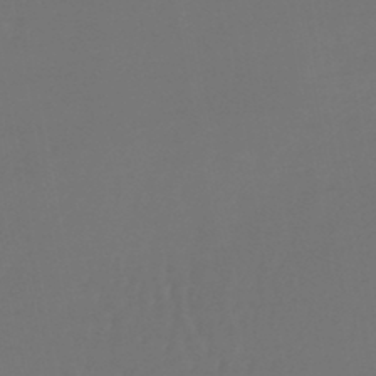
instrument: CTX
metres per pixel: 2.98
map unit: lHb
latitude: -43.5399
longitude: 63.6155
